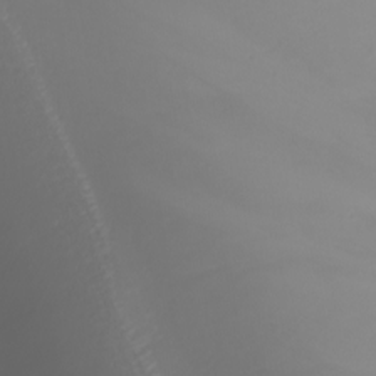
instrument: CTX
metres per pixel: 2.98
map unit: Nhu
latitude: -8.2361
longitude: -83.8205
